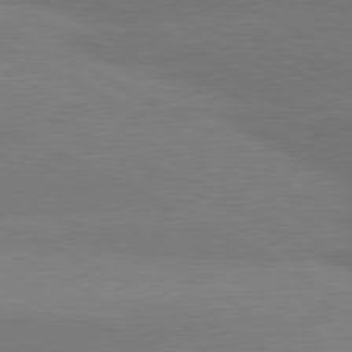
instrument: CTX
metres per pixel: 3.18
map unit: lApd
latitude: 80.8947
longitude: -150.8380
